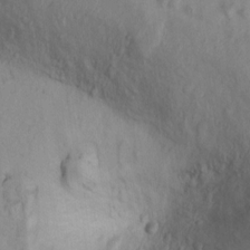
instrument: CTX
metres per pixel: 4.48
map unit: Ht
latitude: 10.5924
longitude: -32.4979
